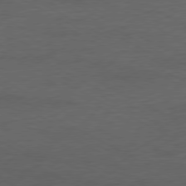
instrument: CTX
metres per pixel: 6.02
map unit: Ap
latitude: -77.2376
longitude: -74.4412
